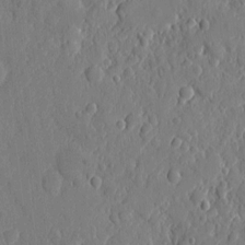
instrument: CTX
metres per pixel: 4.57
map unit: eHh
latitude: 6.3089
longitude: -72.8380
